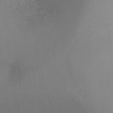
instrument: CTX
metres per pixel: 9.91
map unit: Ht
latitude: -10.8786
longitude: -27.8772
